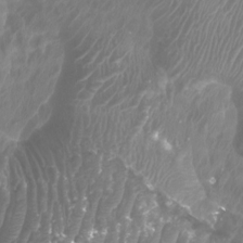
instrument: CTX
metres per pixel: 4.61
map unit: Htu
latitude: 3.0080
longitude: -20.7435
